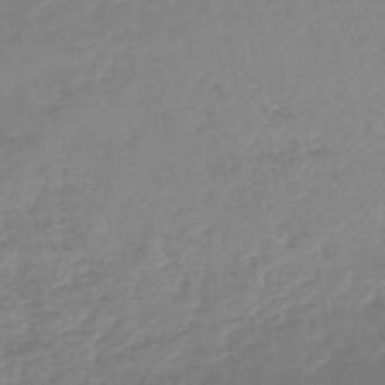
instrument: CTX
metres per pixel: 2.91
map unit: HNb
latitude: -46.1605
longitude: -35.1214
